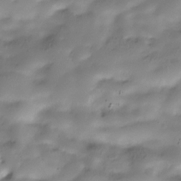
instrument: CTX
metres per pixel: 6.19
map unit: Hve
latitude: -30.9919
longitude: 89.9178
